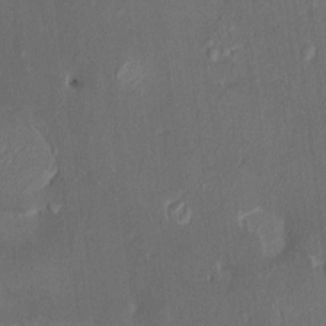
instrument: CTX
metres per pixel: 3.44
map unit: HNhu
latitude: 7.0080
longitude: 3.7288
